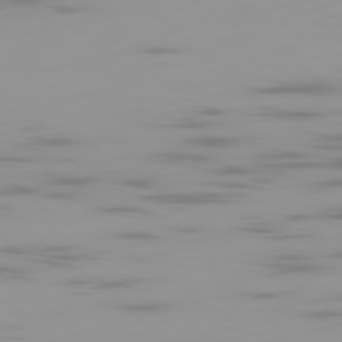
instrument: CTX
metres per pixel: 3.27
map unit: Ap
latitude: -79.7288
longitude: -69.3671
